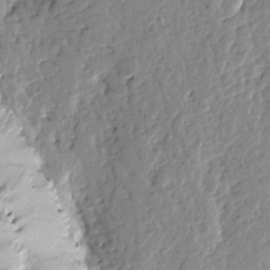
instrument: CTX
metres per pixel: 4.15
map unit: Htu
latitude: -1.1809
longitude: -178.5168
